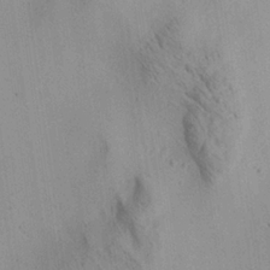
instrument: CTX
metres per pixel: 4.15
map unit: Aa
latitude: 22.4034
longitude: -141.7449
